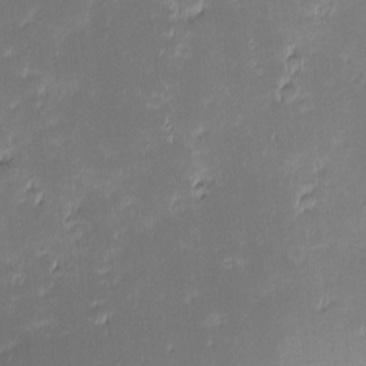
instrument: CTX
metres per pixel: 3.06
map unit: eHh
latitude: -2.2928
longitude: -85.9150
